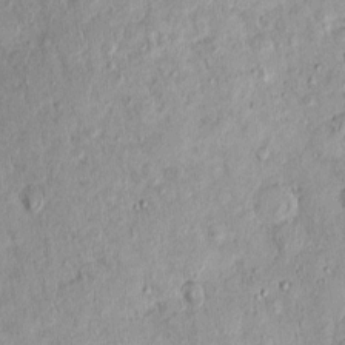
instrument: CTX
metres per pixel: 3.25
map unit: eHh
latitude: -0.0661
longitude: 15.6722
